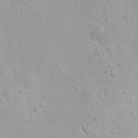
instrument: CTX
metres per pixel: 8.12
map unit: Ave
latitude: -10.4440
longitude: -121.2159
